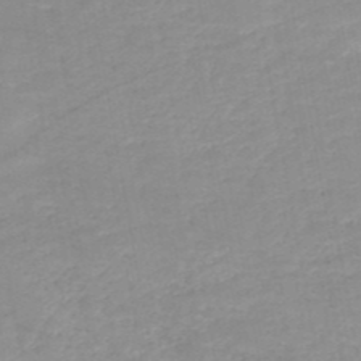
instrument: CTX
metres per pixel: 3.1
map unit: HNb
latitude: -49.9556
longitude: -39.8583
